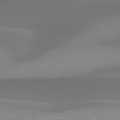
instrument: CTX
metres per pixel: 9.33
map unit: lApd
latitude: 79.6694
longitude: -95.5938
